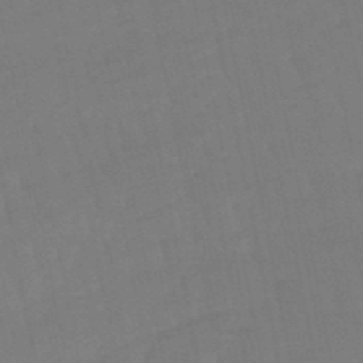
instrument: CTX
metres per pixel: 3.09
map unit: lHb
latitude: -49.5777
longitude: 75.9367
